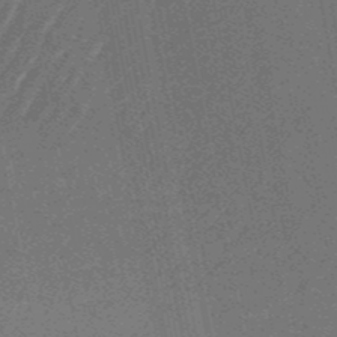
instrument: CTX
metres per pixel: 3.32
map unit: HNb
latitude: -51.9367
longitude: -49.5560
